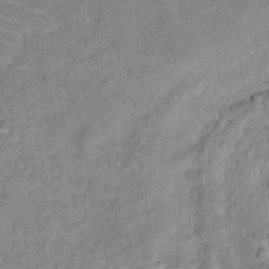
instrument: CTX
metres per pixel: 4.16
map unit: Ht
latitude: 14.4223
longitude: -41.1592
